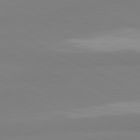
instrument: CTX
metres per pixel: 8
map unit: lApd
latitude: 81.2159
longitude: 179.6910
